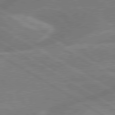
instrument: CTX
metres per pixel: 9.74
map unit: lApd
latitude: 79.6694
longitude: -131.9528
